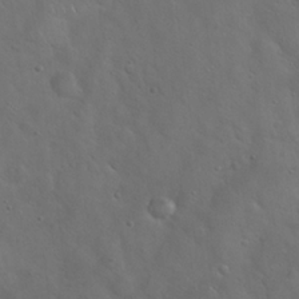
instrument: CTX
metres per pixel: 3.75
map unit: Hto
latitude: 18.9136
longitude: -53.7639
